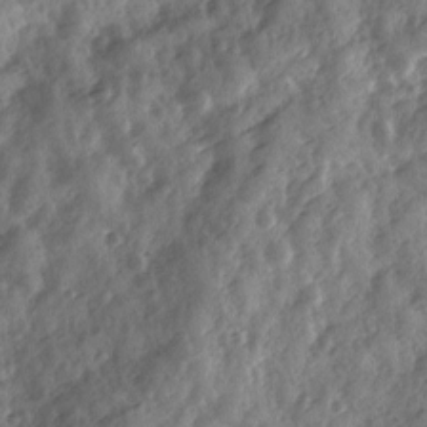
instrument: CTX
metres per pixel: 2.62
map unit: Ave
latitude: 11.6694
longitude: -103.1781
